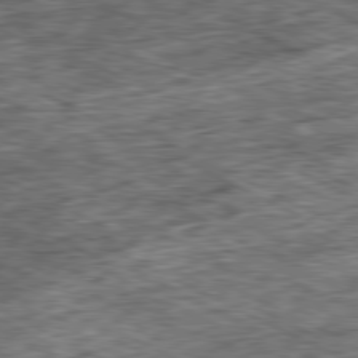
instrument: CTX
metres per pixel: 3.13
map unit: Ap
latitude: -80.7652
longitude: -88.0444
